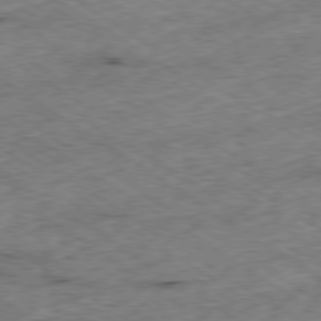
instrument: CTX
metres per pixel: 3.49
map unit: Ap
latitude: -79.8611
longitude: -51.6505
